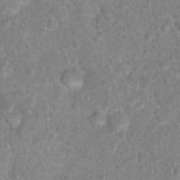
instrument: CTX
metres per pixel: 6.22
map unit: Hto
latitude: 16.9892
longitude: -41.6315
